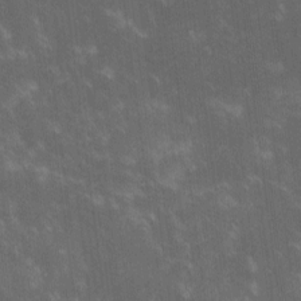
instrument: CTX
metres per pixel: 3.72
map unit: lHvf
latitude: -14.2551
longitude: -103.2537
